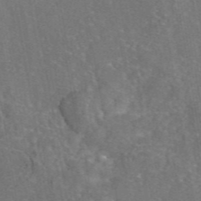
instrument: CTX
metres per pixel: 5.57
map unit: eAb
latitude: 46.0633
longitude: 106.9731
